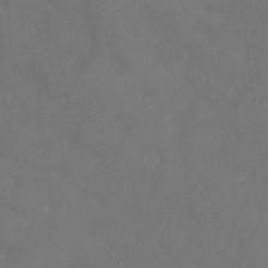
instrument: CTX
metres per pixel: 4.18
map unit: Ht
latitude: -11.3699
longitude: -20.7247
